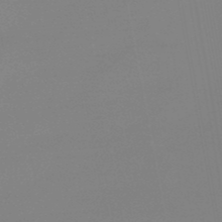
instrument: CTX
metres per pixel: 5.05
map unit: eHb
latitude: -50.0850
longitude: 74.3307
